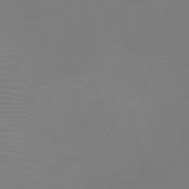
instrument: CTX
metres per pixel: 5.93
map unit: eHh
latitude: -5.9367
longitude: -83.8772
